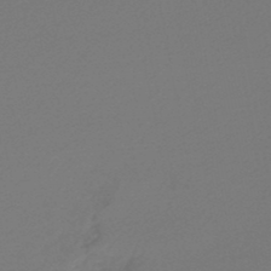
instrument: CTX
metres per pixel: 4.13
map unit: lHb
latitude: -47.1053
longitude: 65.8045
